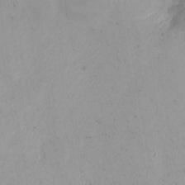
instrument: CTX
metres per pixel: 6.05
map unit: Nhu
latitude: -13.5777
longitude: -41.1025
